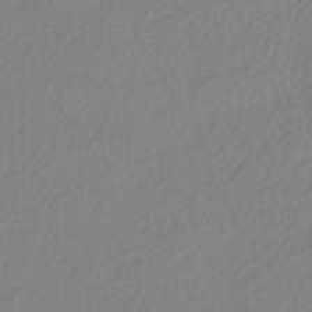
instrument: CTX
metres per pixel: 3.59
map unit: HNhu
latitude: -41.5777
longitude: 93.5210
